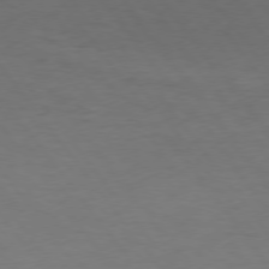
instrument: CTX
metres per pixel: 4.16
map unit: Hpe
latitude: 74.6679
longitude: -131.2159
